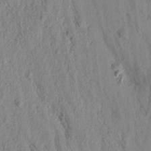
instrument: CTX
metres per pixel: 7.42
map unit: Aa
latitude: 18.5734
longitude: -146.7625
